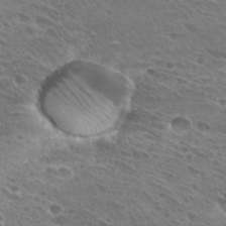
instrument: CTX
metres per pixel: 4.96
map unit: Hto
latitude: 28.2144
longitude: -39.8016
